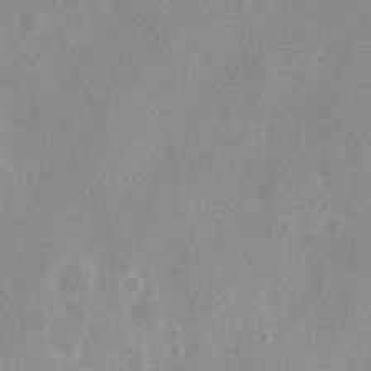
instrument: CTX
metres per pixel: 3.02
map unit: eHh
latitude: 8.3090
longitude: -70.8002
